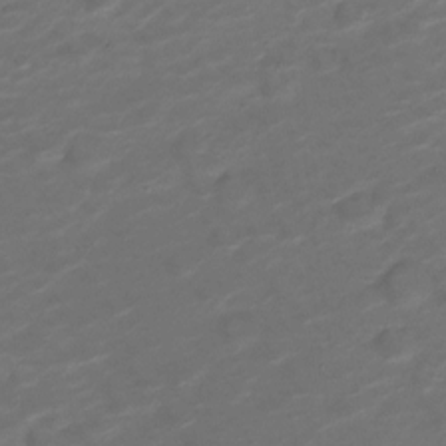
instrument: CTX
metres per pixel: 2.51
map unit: Nve
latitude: -20.4251
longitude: 105.5210
